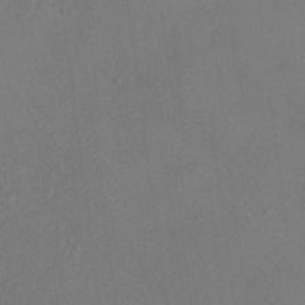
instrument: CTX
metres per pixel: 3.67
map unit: Ave
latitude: 18.3656
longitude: -140.3845
